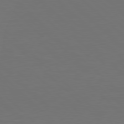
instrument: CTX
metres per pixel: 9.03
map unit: Hpe
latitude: 77.6316
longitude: -170.3845
